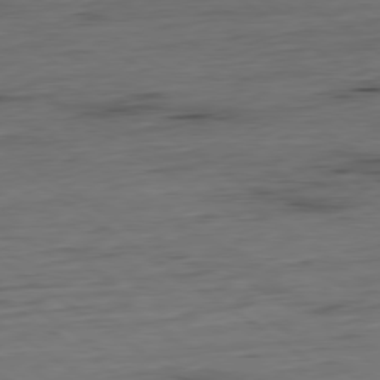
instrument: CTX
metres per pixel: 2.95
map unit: Hpe
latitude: -79.5210
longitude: 12.3495
